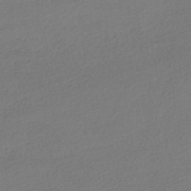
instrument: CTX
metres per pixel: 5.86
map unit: HNhu
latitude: -41.4454
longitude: 97.2754
